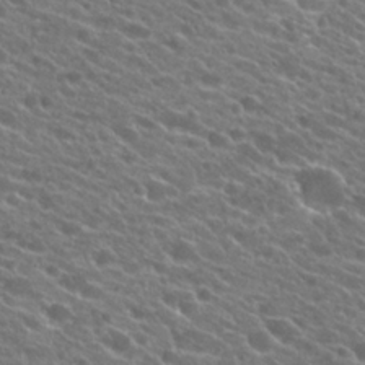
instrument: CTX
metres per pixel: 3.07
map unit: Hto
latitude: 23.4048
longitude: -37.9339
